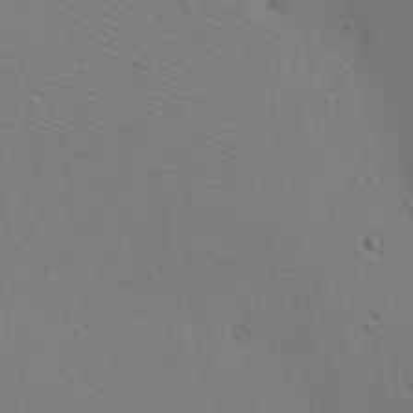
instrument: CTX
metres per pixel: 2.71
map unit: eHh
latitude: -7.9367
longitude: -70.6490
